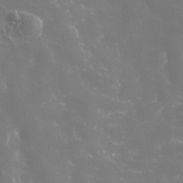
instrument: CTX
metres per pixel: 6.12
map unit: Nhe
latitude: -36.6140
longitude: -91.0647
